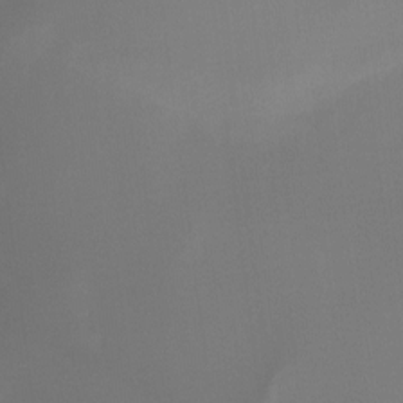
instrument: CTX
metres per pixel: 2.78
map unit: Nhu
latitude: -9.5021
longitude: -46.7247
